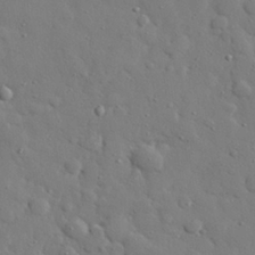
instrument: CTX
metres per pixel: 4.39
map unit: eHh
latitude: 27.9528
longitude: -78.4979
